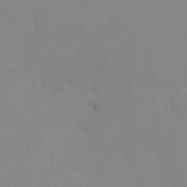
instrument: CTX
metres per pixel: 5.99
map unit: Nhe
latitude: -1.8612
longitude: -58.8191
